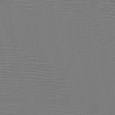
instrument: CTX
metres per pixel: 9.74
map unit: HNb
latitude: -46.8975
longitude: -40.5356
